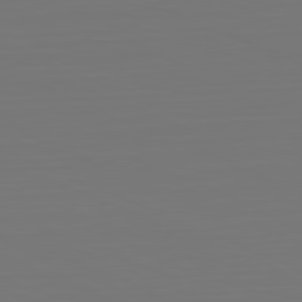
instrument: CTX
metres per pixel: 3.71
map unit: Hpe
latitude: -81.9556
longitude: 7.1242
